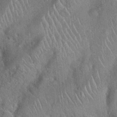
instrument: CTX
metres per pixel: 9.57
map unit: Hto
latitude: 19.1025
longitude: -52.4034
